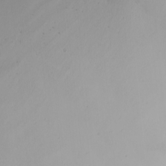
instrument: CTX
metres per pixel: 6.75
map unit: Nhu
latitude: -5.7666
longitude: -95.2537
